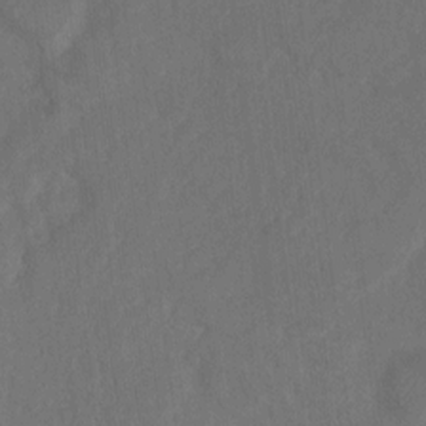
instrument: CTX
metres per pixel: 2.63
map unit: Ht
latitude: 5.3104
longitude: -29.8205
